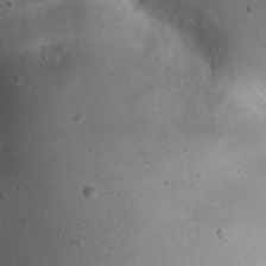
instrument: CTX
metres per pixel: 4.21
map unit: eHh
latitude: 22.8380
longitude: -68.0633
